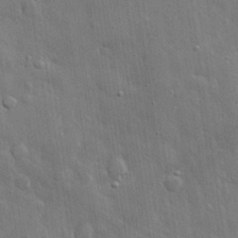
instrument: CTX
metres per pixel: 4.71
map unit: eHh
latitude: 30.8002
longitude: -79.1026
